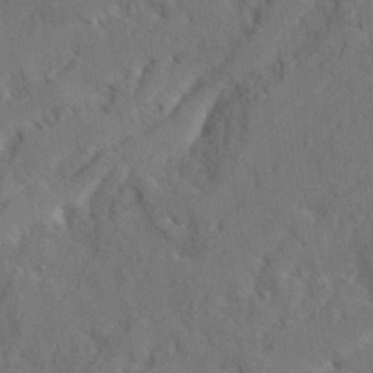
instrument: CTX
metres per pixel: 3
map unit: Ave
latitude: 22.3656
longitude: -130.7058
